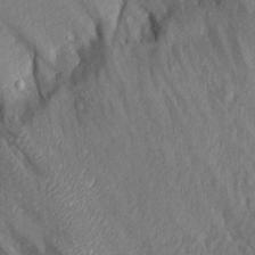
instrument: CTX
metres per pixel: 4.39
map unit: Aa
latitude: 16.1389
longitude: -145.4804
